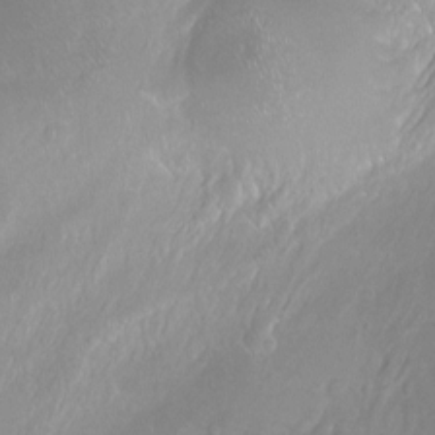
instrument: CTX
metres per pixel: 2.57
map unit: Hto
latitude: -13.4832
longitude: -42.5357
